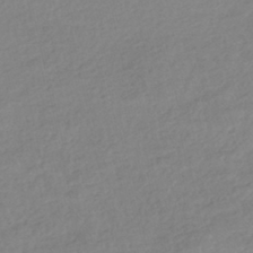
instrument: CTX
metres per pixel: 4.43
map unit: HNhu
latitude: -40.8597
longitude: 94.3117
